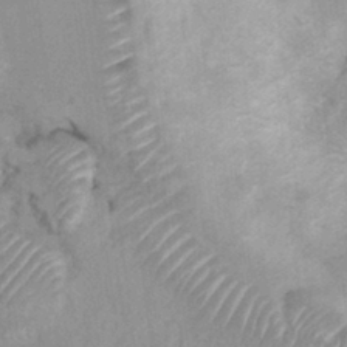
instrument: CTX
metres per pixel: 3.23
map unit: Hto
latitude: 7.6316
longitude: -34.5545
